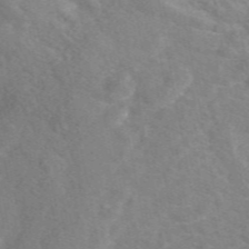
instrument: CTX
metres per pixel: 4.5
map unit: eAb
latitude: 48.4790
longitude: 119.1431
